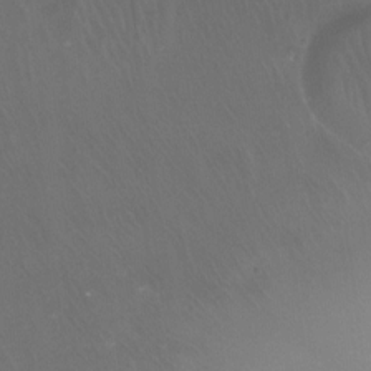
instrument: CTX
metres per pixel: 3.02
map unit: Ht
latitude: -11.7856
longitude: -44.1578
